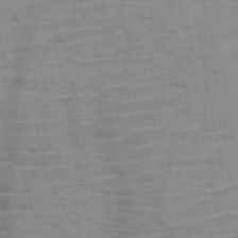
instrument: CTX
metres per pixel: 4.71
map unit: HNb
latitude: -46.6140
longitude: -47.6316
